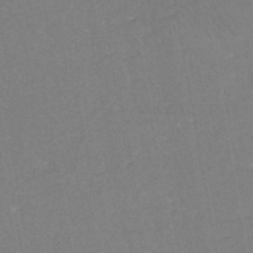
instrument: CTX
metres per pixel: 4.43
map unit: eHh
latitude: -44.9542
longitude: -28.9325
